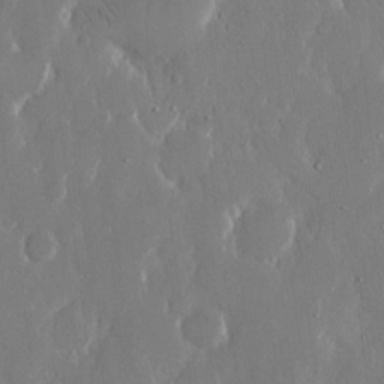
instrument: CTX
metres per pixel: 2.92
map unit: eHh
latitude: 13.0270
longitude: -71.2537
